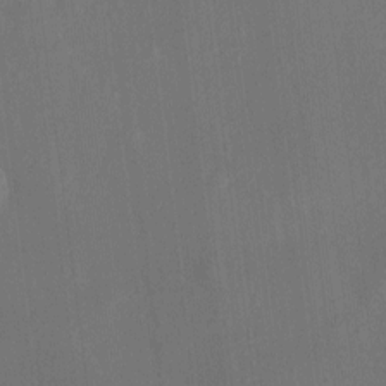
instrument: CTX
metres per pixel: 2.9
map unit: Ht
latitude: -8.8219
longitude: -22.0633
